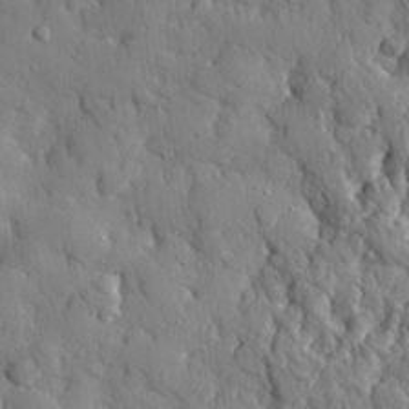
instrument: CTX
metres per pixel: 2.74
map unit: eHh
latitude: 27.9906
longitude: -76.2711
